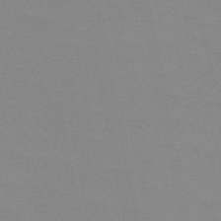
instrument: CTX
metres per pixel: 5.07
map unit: HNb
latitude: -48.5952
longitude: -49.3860
